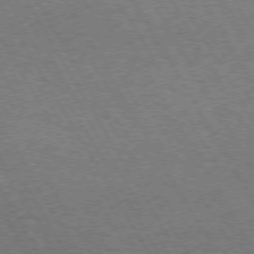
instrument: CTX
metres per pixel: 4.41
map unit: Hpe
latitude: 72.5357
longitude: -128.9325
